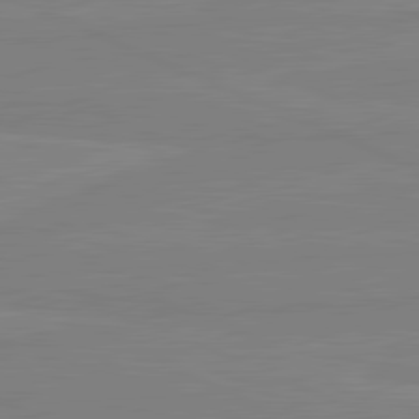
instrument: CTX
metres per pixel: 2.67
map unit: lApd
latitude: 81.3671
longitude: -179.1215
